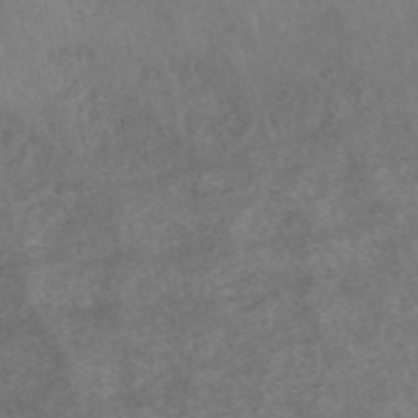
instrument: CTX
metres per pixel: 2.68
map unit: ANa
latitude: 43.5182
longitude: 27.3131
